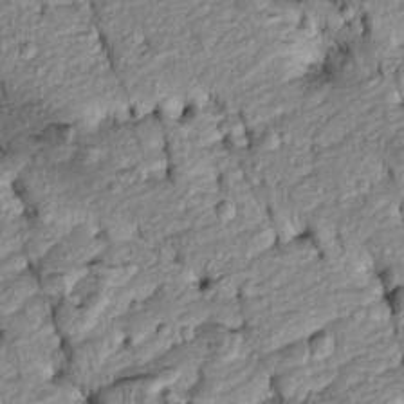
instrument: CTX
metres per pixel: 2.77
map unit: Htu
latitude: -6.1228
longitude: 154.3306
